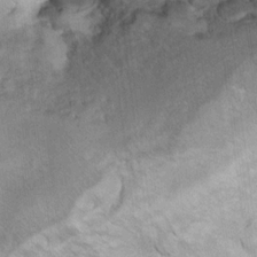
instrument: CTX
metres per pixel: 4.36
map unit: Hto
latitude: 7.9717
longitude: -30.6113
